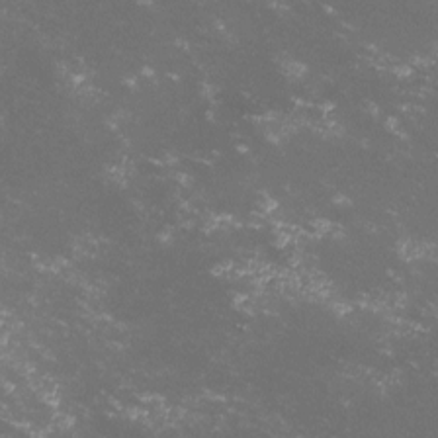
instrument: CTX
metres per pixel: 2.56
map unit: lHvf
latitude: -14.0094
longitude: -102.1766
